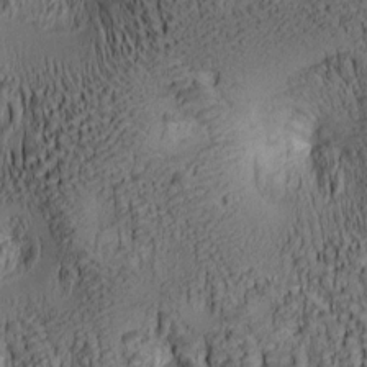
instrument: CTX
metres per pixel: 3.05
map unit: lAa
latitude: 6.7624
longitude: -115.0458
